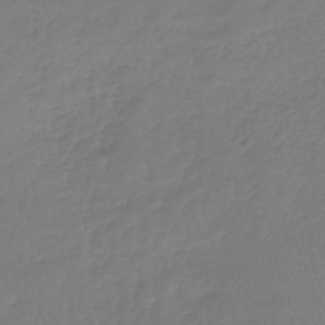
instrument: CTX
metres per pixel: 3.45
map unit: lHb
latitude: -41.5021
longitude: 68.2550
